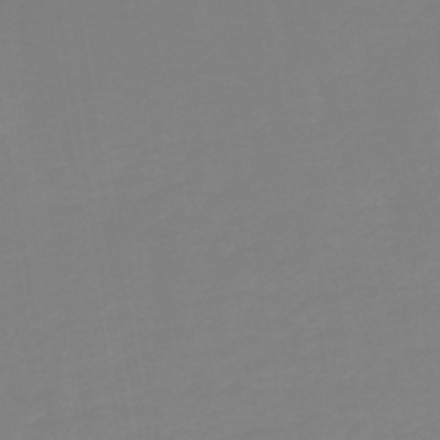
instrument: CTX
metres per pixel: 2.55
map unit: HNb
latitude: -45.2565
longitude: 55.4455
